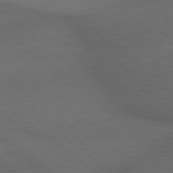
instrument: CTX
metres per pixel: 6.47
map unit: lApd
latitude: 79.3860
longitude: -176.2900
